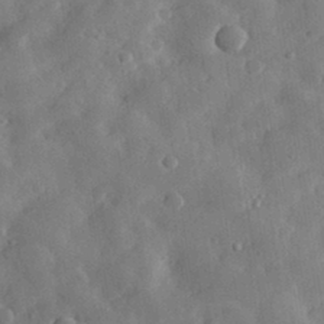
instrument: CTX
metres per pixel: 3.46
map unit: eHh
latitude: 30.8758
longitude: -75.7072
